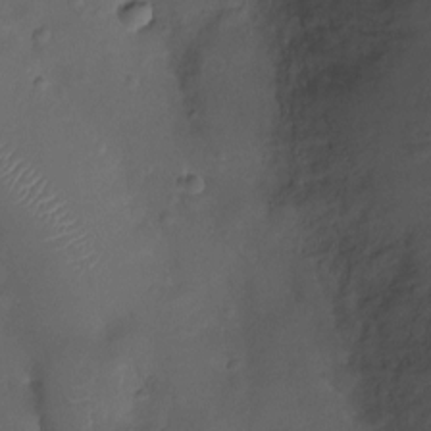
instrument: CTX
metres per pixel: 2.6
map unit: Ht
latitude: -9.5777
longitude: -21.0081
